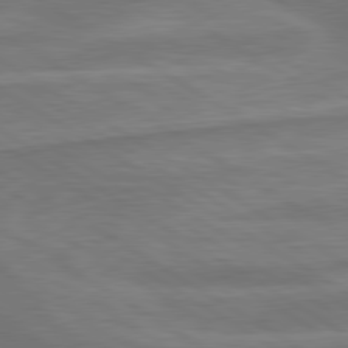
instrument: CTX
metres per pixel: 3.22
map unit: lApd
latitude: 79.9717
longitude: -172.6490
